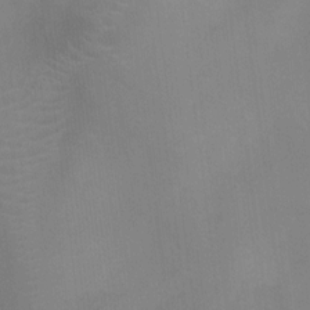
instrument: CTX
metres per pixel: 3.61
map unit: Ht
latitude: -3.3887
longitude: -17.4804
